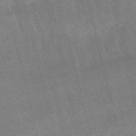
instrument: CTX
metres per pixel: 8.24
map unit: lHb
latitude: -48.5007
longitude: 76.3495
